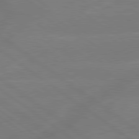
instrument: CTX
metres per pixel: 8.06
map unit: lApd
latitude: 79.4616
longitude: -141.6693
